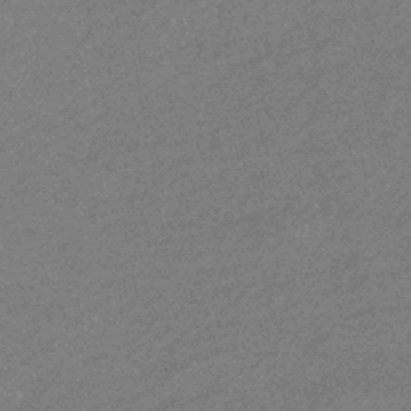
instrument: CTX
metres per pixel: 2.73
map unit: eHb
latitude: -45.0864
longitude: 88.7652
